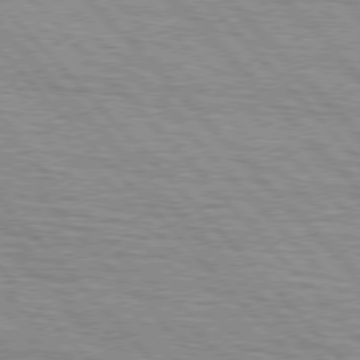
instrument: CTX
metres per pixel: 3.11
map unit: lApd
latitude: 76.4979
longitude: -72.8380
